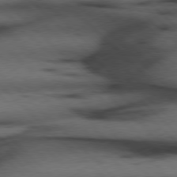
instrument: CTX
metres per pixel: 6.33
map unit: Hpe
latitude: 77.1970
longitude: -155.4804
